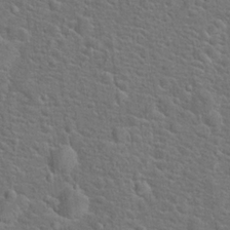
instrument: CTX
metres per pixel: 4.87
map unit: Hto
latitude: 18.5923
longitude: -43.1970
